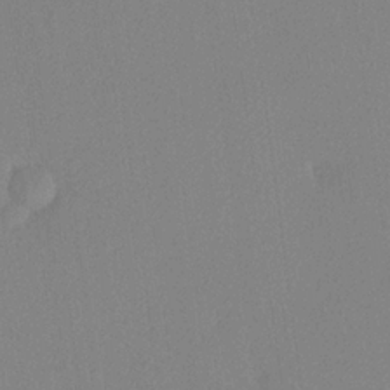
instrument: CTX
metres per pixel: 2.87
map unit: lHvf
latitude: 22.6490
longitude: 140.8219
